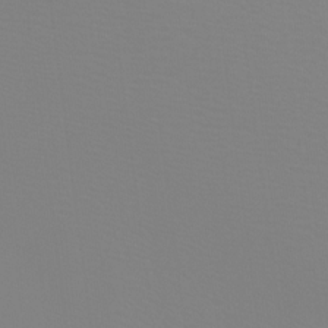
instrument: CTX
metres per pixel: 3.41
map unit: Htu
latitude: -12.1984
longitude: -70.9891
